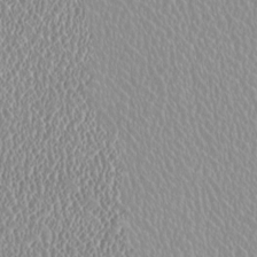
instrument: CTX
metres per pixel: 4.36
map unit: HNhu
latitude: -1.7100
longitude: -0.9513
